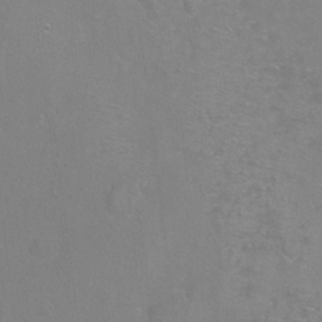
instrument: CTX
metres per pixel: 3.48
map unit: Hto
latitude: -5.6910
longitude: -35.4804
